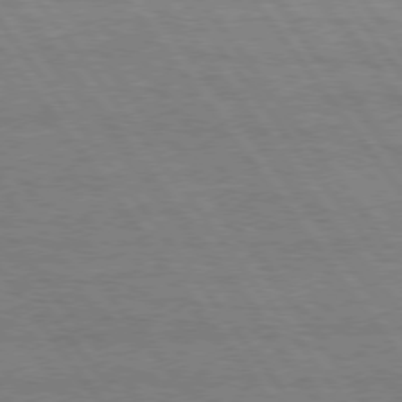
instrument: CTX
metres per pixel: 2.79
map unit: Hpe
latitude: 75.2159
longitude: -144.6490
